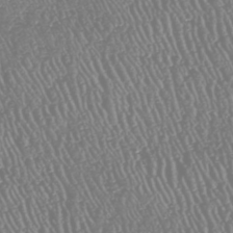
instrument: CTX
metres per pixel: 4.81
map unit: HNhu
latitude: -47.5588
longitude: 29.2565
